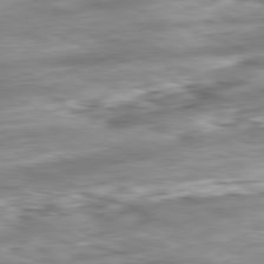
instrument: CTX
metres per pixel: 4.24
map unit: Ap
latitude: -81.7289
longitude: -80.4790
